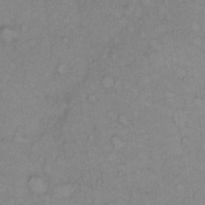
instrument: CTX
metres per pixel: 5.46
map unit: Hto
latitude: 6.4979
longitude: -61.3859
